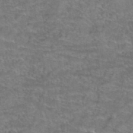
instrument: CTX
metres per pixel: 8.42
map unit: Hto
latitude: 39.2537
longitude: -42.6113
